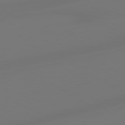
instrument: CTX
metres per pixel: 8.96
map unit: Hpe
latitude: 78.6491
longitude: -128.0255
